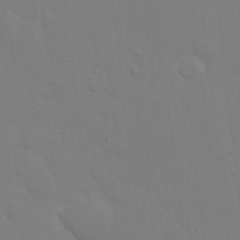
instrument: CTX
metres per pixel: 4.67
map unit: Nhu
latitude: 21.2537
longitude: -73.0270
